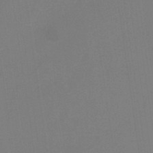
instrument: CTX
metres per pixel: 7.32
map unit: HNb
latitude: -36.9541
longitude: 54.6330
